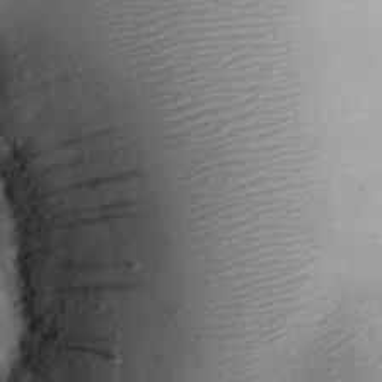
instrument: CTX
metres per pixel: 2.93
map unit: eHh
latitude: 24.9702
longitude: -71.2915
